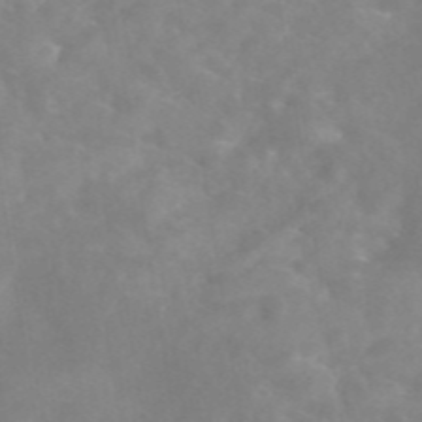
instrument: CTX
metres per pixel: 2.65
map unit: eAb
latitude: 45.9528
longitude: 126.6140
